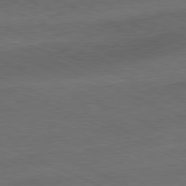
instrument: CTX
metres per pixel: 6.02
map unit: Ap
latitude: -81.4644
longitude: -71.2915
